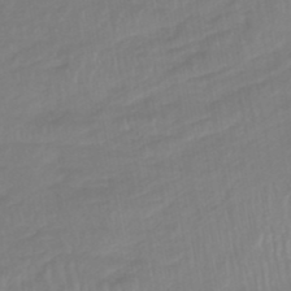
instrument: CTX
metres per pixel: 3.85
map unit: HNhu
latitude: -46.9164
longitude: 91.8423
